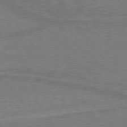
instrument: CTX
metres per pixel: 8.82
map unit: lApd
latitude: 80.4979
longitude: 141.1053
